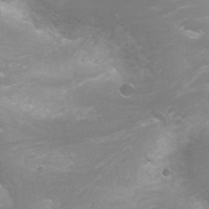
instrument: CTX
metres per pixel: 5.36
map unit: Nhu
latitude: -6.0850
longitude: -49.5371
